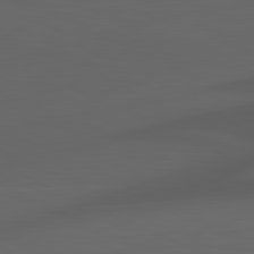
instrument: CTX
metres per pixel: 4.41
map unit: lApd
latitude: 81.4993
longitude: 123.1998
